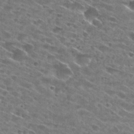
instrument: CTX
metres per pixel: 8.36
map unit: Hto
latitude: 29.1781
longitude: -46.5546
